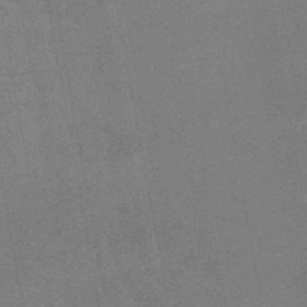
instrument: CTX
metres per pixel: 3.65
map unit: lHb
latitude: -46.5384
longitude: 78.4818
